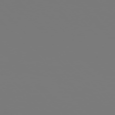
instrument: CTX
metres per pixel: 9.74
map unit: Hpe
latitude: 76.4601
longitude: -136.5924
